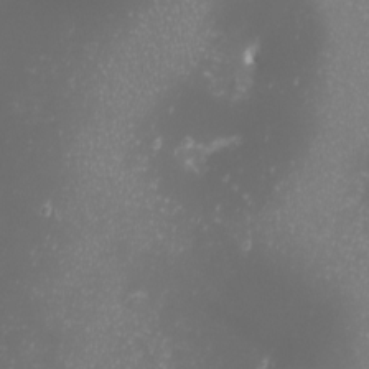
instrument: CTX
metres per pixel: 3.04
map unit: Nhu
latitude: -0.5385
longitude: -81.1214
